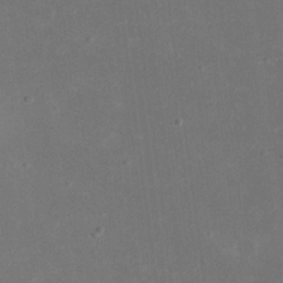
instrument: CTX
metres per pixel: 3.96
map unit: eHh
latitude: 19.3103
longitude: -70.9514
